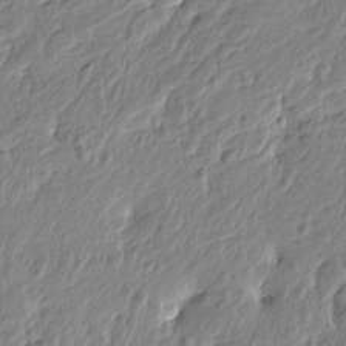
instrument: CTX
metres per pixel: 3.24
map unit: Htu
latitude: -4.7274
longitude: 179.3131
